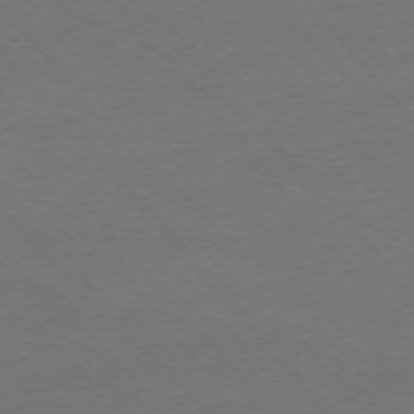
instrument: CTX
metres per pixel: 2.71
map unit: Ap
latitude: -76.0661
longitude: -94.4790
